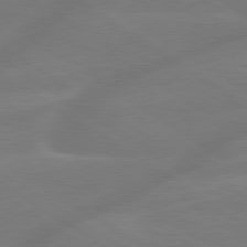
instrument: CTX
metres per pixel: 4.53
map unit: lApd
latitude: 79.7072
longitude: -142.8191
